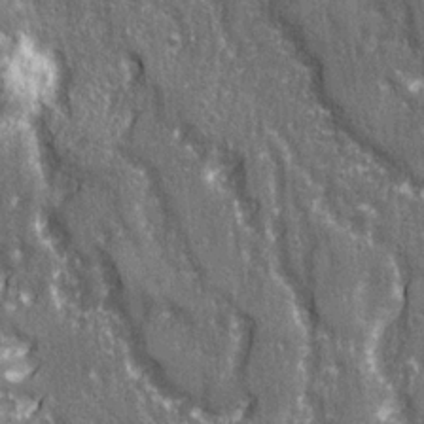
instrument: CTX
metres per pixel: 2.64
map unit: Ave
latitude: 22.7057
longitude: -133.4804
